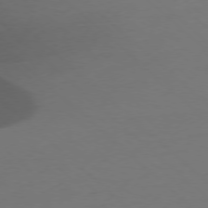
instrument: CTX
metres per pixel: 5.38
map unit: Ap
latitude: -78.1039
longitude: -57.4615
